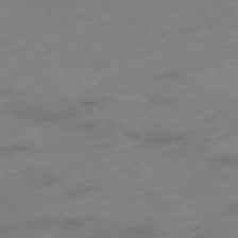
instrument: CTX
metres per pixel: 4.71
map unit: Hpe
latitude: -76.6141
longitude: -18.0633
